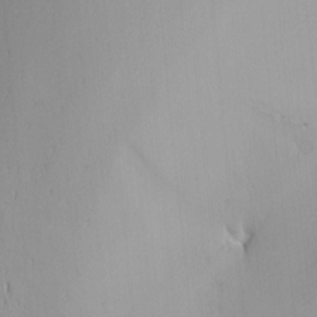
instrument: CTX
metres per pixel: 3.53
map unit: Nhu
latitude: -4.7085
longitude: -91.0647
